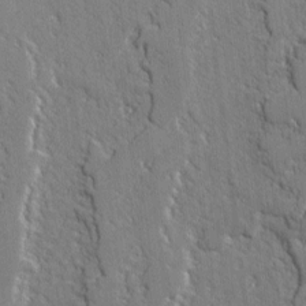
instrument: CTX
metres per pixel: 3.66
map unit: lAvf
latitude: -1.8234
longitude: -109.4804
